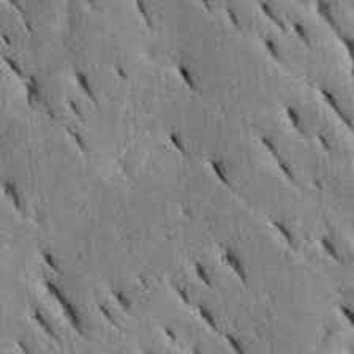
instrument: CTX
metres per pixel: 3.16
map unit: Htu
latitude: -2.5951
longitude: 151.6721
